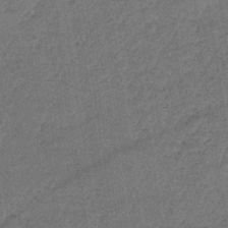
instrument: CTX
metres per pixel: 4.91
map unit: HNb
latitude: -34.1606
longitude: 62.6329
